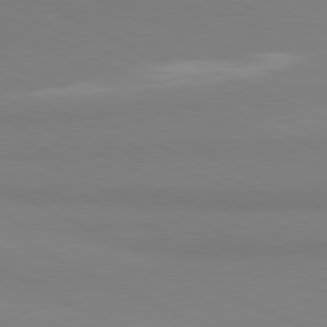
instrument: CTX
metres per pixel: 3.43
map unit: lApd
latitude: 81.1025
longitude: 178.6329
